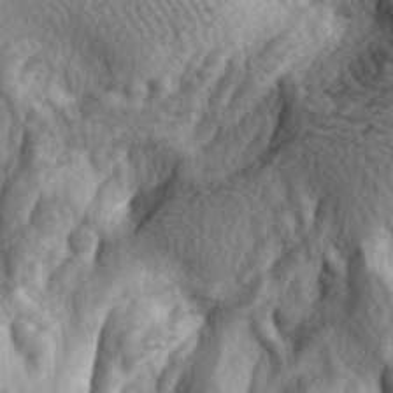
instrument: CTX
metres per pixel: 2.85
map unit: lAa
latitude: -4.7274
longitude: -124.3656
